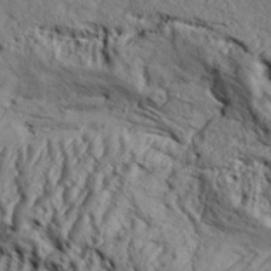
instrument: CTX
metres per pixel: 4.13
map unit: Aa
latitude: 33.0270
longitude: -136.5357
